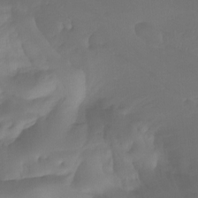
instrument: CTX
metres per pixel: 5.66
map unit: Nhu
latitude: -14.1984
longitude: -58.6680
